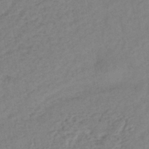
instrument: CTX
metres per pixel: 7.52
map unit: lHb
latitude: -40.0661
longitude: 72.7274
